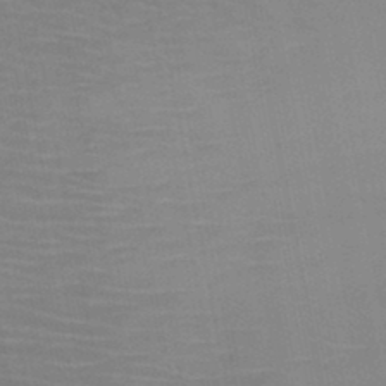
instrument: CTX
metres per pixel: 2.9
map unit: HNb
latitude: -46.7085
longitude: -47.3671
